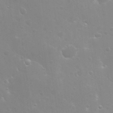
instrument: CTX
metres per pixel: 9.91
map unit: Nhu
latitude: 26.4790
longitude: -51.5938
